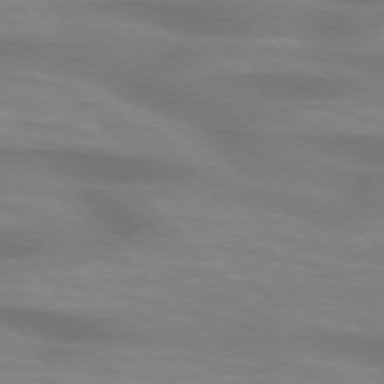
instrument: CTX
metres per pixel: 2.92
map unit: lApd
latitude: 74.7246
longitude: -61.5371
